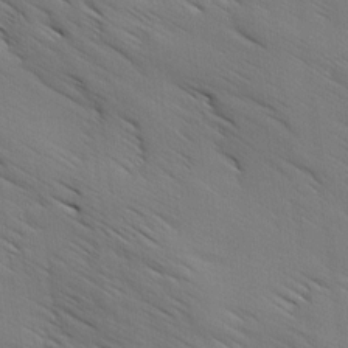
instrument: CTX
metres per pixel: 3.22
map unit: Ave
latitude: 12.2523
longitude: -105.8395
